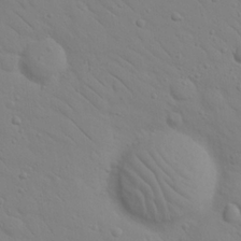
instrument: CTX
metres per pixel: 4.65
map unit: Nhu
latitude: 23.2915
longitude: -74.1011
